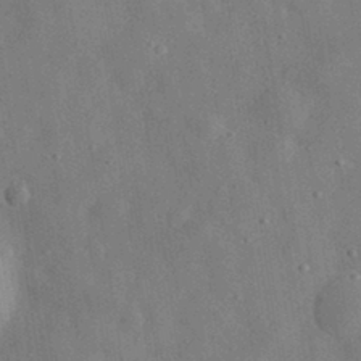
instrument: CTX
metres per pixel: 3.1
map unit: eHh
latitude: 31.1592
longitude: -76.8002
